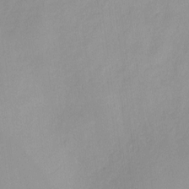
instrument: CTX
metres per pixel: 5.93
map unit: Nhu
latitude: -8.2361
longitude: -42.3845
